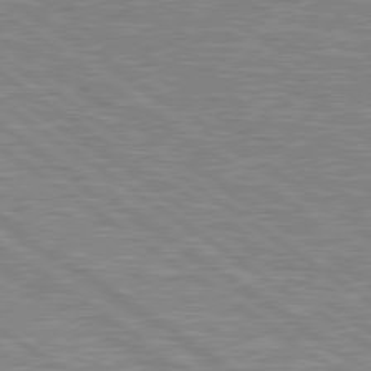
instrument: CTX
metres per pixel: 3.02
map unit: lApd
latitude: 79.1403
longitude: -161.8205
